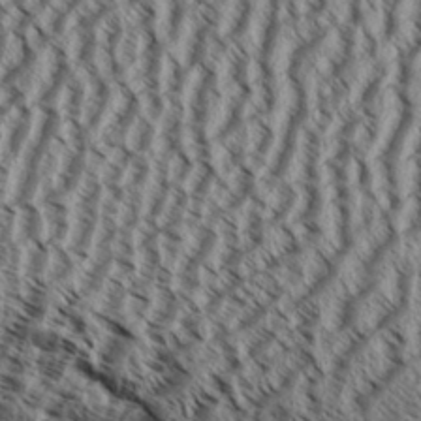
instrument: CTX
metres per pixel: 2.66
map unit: Aa
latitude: 32.9892
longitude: -137.3293
